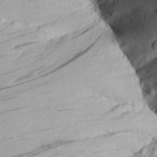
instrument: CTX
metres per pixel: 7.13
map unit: Aa
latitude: 30.1578
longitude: -136.1956
